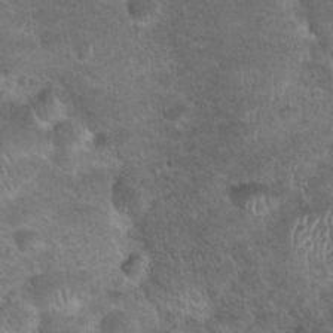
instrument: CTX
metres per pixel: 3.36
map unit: Hto
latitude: 23.5371
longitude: -49.9528
